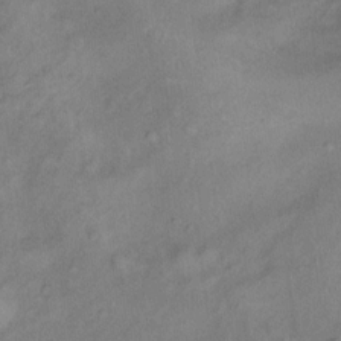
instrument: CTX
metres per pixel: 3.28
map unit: Ht
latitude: 11.2348
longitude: -40.1766
